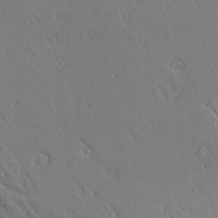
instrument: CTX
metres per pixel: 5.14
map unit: Aa
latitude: 26.1389
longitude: -148.1767
